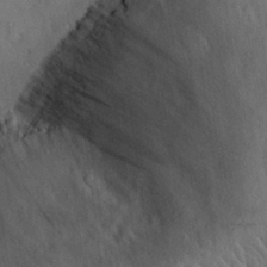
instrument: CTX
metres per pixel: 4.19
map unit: eHh
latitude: 28.8380
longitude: -77.4426
